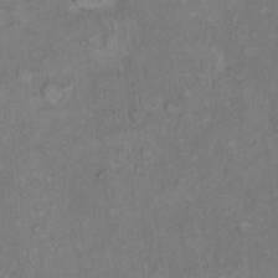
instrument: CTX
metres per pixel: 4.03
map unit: Hto
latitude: 11.3293
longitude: -60.4790
